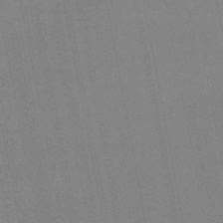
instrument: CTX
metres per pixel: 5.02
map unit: lHb
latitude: -48.3118
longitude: 75.9367
